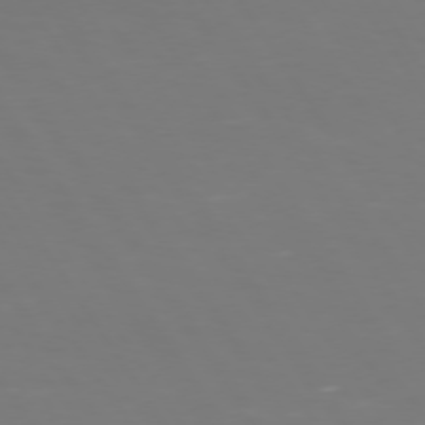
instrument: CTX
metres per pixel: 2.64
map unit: Hpe
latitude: 73.3482
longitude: -127.3482
